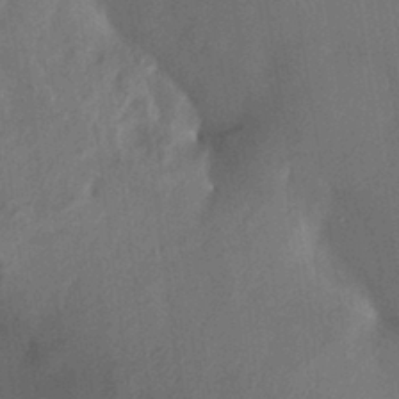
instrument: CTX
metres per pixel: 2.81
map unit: HNhu
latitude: 13.5560
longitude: 10.9731
